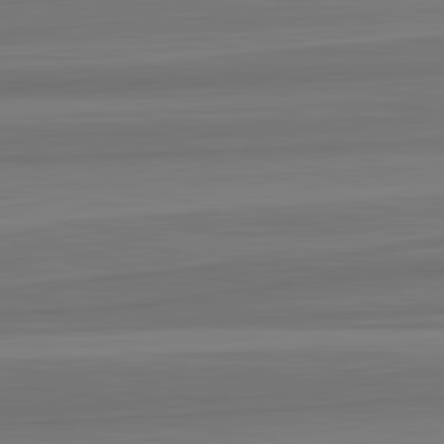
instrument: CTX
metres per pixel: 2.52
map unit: lApd
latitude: 82.7813
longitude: 169.0675
